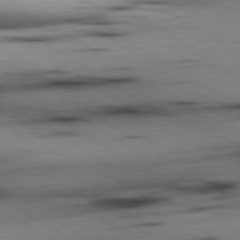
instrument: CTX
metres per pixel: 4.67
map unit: lApd
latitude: 80.4034
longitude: 158.9919
